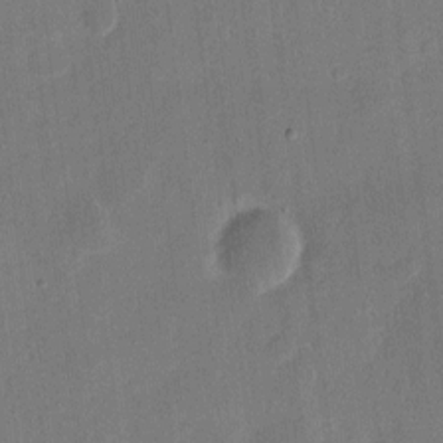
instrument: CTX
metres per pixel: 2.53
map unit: eHh
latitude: 8.8569
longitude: -68.5546
